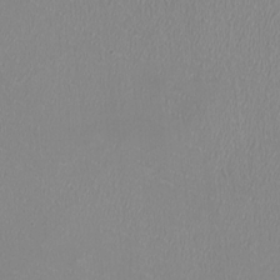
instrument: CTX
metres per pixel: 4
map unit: HNhu
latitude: -1.5399
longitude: -1.1781
